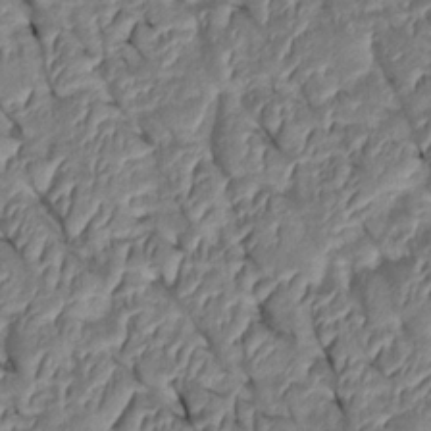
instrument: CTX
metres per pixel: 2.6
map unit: Htu
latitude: 1.3670
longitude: 147.6722
